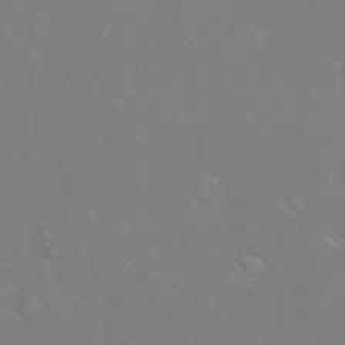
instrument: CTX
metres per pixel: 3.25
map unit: Hto
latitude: -7.0864
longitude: -37.7828
